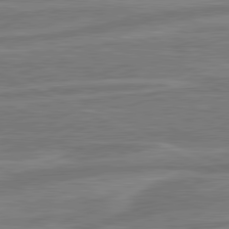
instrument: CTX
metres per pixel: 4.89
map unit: lApd
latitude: 80.9892
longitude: -175.5371
